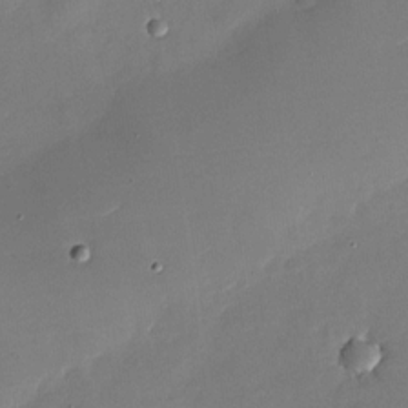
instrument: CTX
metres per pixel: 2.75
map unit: Nhu
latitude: -28.3873
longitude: -73.1215
